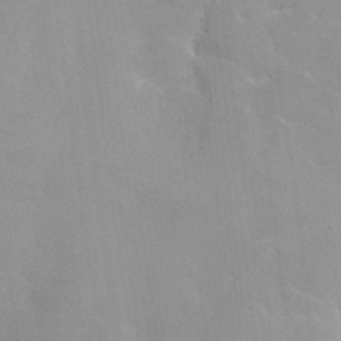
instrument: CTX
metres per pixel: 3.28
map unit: HNhu
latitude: 0.4601
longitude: -3.9717
